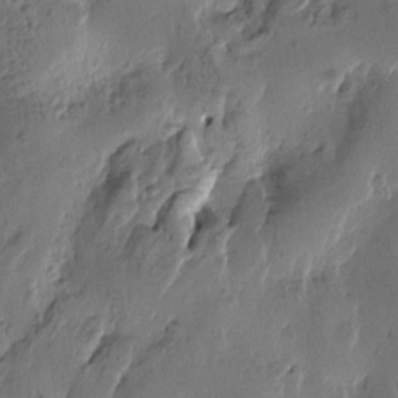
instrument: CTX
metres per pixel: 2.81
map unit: Htu
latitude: -3.0864
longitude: -177.4048
